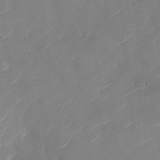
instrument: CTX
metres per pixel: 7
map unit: Nhu
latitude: -29.3888
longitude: -73.0648
